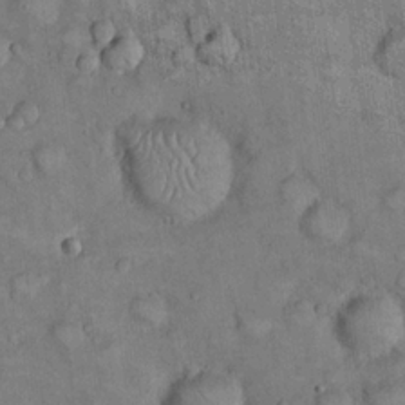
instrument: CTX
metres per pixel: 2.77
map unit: eHh
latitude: 22.4223
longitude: -60.7435
